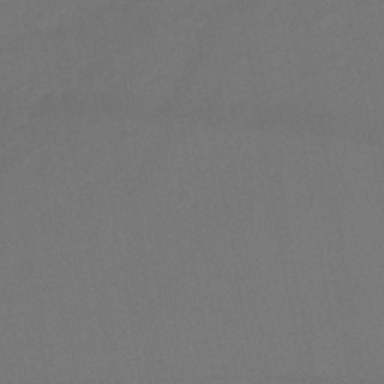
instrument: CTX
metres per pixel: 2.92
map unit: lHb
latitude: -42.7274
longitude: 73.9178
